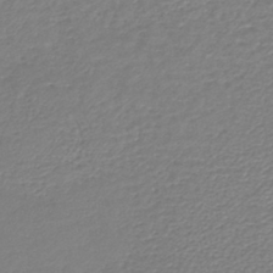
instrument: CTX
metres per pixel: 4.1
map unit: lHb
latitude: -42.2739
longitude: 73.0864
